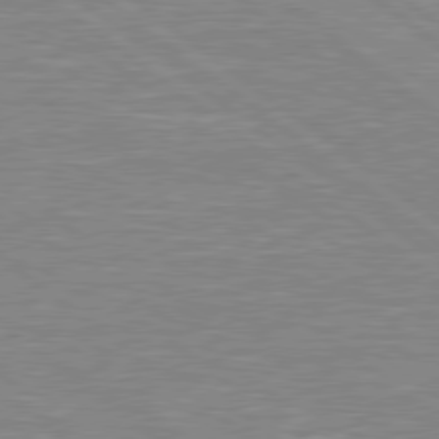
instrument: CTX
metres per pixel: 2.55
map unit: Hpe
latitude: 79.1403
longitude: -120.9325
